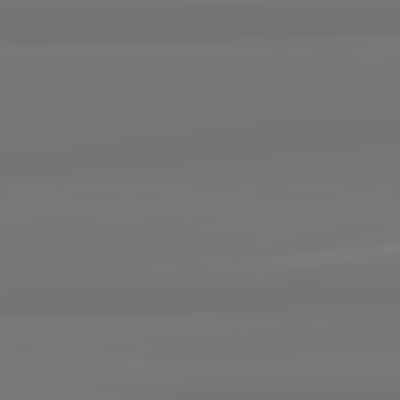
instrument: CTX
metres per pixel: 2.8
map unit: lApd
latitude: 82.2333
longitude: 171.7856
